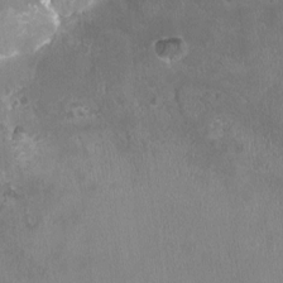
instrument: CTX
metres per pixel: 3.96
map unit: HNhu
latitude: -2.4062
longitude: 0.0283
